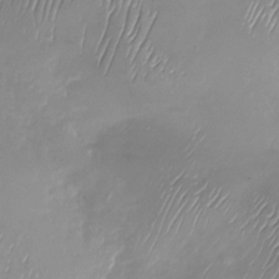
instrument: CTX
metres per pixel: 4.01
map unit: Nhu
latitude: -27.7099
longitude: -59.3104
